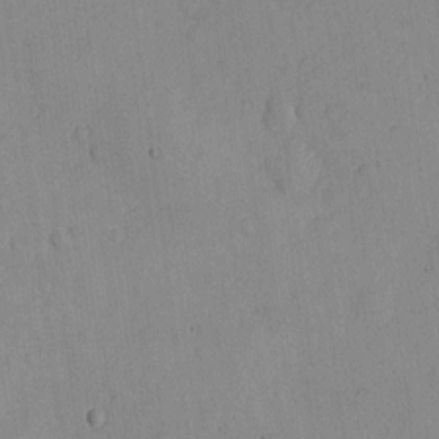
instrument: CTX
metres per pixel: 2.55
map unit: eHh
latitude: -8.8408
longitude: -66.5167
